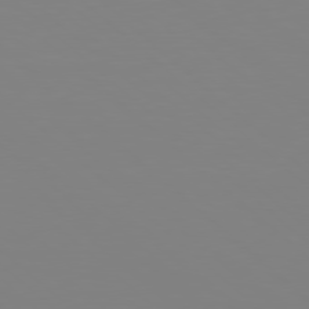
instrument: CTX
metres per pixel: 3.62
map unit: Hpe
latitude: 77.8205
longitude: -174.3089
